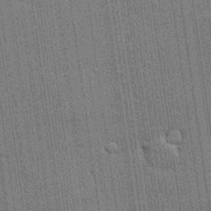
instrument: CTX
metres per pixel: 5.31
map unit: lHvf
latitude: 19.4048
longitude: 142.5951
